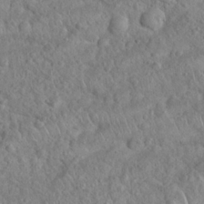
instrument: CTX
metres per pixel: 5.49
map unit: Nhu
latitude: 22.9703
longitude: -66.9324
